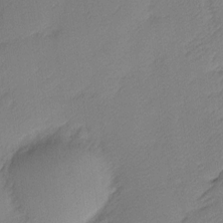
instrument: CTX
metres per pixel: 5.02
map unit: Nhu
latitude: 1.9528
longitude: -75.7450
